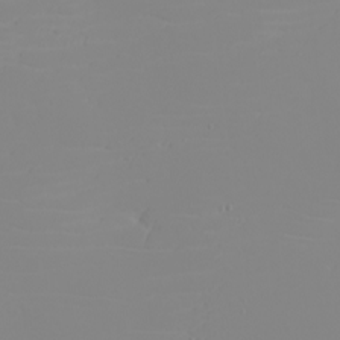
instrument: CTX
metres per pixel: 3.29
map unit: eHh
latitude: -5.8044
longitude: -85.4427
